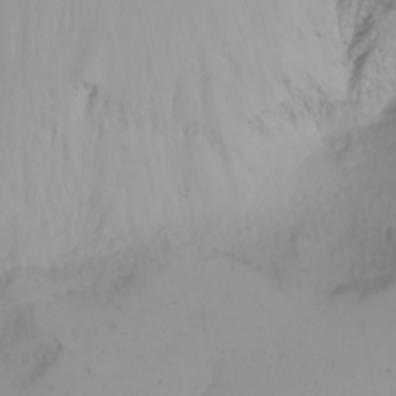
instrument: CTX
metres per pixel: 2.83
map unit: Nhu
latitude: -4.6896
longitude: -84.9892
